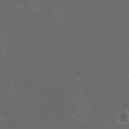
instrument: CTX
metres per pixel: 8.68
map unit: HNhu
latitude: 0.8758
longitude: -2.7435
